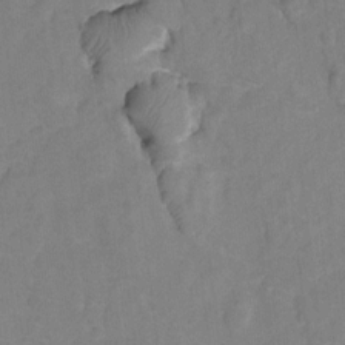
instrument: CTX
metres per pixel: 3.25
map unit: Hto
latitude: 5.9906
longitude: -31.6694
